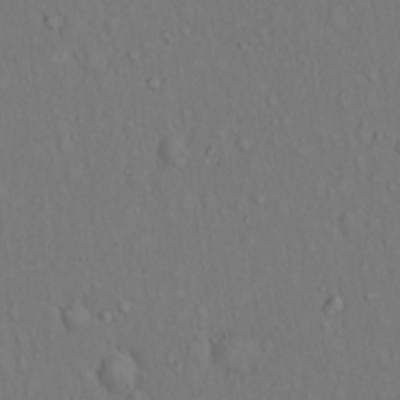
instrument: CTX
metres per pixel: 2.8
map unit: Hto
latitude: 13.9150
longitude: -57.9717
